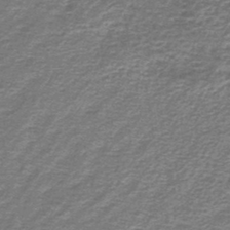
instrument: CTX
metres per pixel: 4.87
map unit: lHb
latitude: -44.6141
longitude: 57.2187
